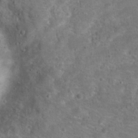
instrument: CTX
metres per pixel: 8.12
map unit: Hto
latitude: 19.3859
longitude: -42.5735
